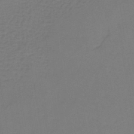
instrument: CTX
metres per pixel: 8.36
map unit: lHb
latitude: -42.4817
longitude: 64.2173
